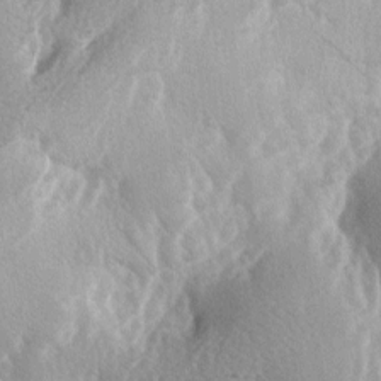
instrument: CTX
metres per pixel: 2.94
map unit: lAa
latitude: -7.0675
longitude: -124.8191
